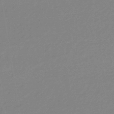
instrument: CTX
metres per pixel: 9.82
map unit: HNhu
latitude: -44.0850
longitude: 89.7288
